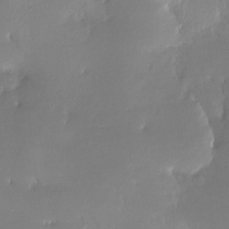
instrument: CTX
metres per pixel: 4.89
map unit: Nhe
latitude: -27.9367
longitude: -110.7624
